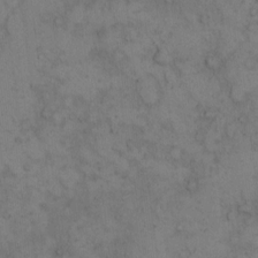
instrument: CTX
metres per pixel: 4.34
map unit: Hto
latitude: 8.4223
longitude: -59.2726
